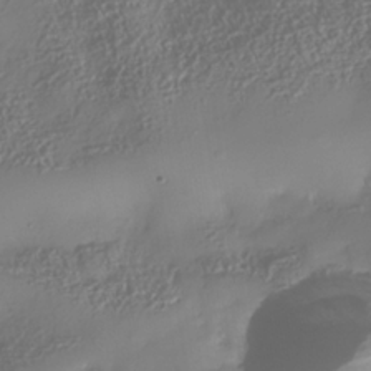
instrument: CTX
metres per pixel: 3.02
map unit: Nhe
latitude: -35.6155
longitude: -144.6679
